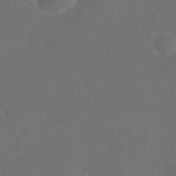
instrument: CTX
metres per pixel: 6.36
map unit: eHh
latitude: 23.4804
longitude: -66.8002
